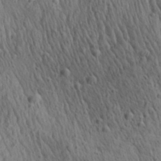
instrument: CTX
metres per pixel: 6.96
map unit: Aa
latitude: 27.8206
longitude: -141.2159
